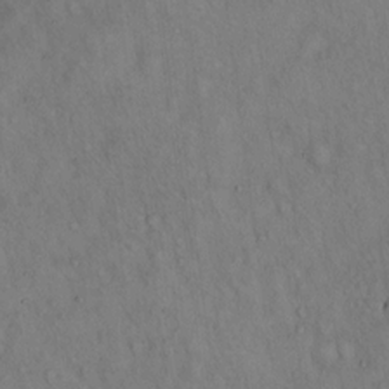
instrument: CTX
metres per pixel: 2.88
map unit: Hto
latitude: 14.3657
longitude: -60.1955
